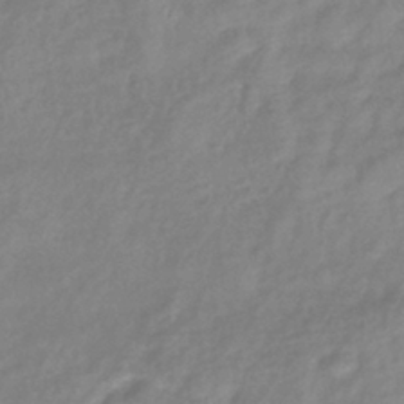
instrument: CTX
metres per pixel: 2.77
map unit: eHb
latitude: -40.7652
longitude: 81.3510
